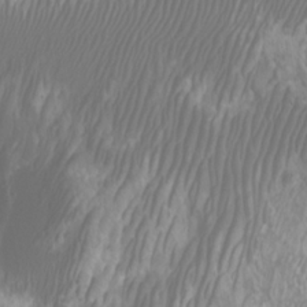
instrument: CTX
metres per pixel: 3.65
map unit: Htu
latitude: -4.9163
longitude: -76.3845
